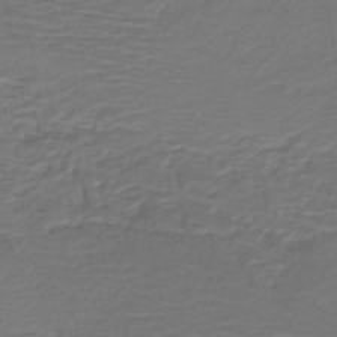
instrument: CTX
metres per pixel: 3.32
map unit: HNb
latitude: -42.7085
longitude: 51.5588
